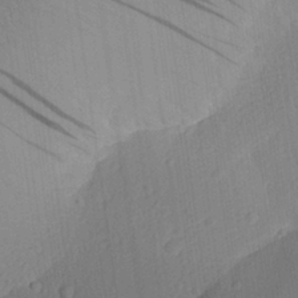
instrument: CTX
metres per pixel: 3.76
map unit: Aa
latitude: 27.4804
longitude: -137.7072
